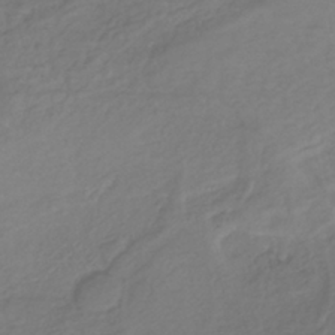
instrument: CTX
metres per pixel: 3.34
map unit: lHb
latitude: -38.0283
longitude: 70.3306
